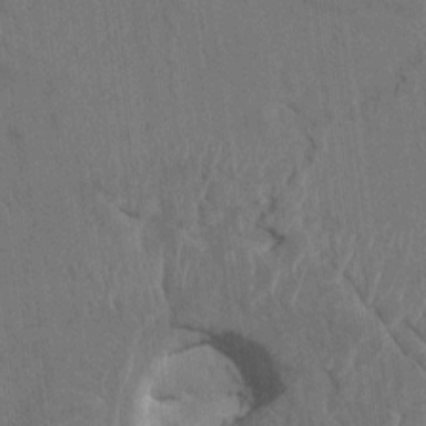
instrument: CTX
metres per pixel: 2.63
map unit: HNhu
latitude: 4.3845
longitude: -6.6868
